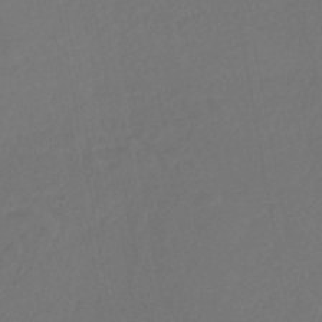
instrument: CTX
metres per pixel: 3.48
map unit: Nhe
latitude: -46.4251
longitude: -172.5734
